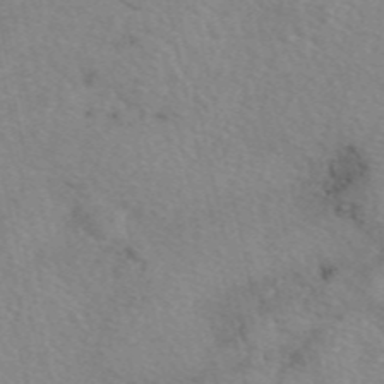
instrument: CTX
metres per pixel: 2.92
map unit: eAb
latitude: 49.6127
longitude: 106.3684
